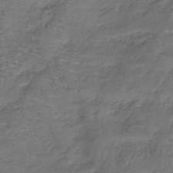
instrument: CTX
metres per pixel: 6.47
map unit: lHb
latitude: -38.0472
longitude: 61.6533
